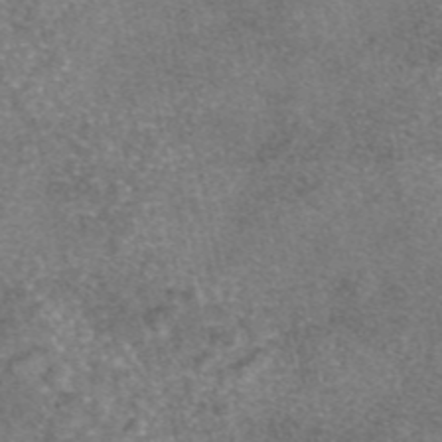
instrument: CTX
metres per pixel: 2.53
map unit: eAb
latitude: 46.4790
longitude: 105.0486
